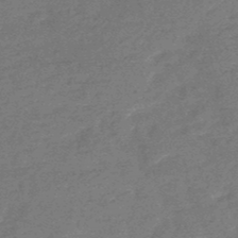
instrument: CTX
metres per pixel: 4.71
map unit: HNb
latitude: -48.7652
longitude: -39.1970
